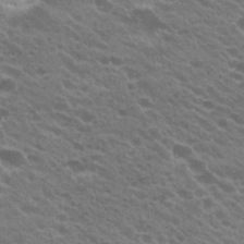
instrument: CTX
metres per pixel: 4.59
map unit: Hto
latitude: 23.5182
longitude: -36.0444
